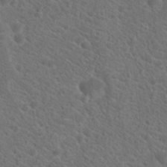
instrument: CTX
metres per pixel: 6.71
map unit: Hto
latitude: 19.7827
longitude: -38.6112
